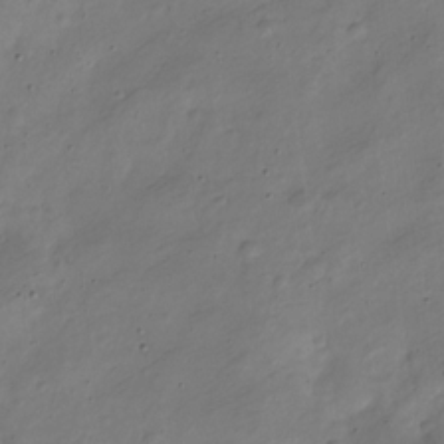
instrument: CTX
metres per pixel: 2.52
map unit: Nve
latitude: -24.6518
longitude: 106.0850
